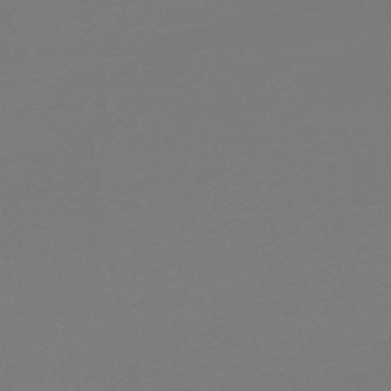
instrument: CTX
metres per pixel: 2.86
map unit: lHb
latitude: -47.9178
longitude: 65.4455
